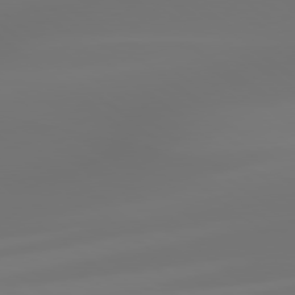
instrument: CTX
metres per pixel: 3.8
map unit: lApd
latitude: 79.1403
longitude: -174.4979
